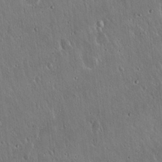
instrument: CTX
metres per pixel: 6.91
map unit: Hto
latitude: 17.5938
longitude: -56.6679
